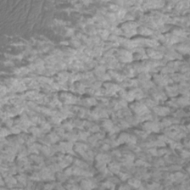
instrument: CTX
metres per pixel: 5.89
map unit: Htu
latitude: 3.1781
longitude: -21.3104
